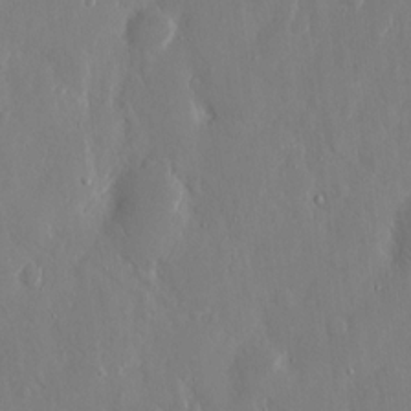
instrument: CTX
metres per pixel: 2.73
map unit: eHh
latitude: 12.4790
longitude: -71.3481
